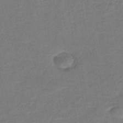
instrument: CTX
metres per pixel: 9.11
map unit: lHb
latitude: -42.2928
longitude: 79.7099
